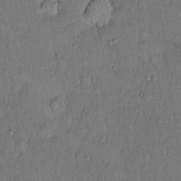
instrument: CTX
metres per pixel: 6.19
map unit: Hto
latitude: 14.4979
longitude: -57.2725
